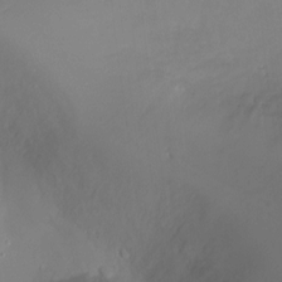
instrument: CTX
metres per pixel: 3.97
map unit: Ht
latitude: -10.1039
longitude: -19.8772
